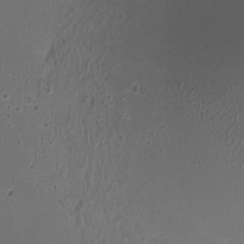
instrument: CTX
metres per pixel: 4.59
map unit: HNhu
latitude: -2.9541
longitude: -2.7435
